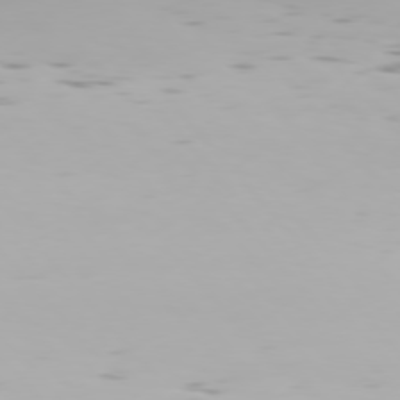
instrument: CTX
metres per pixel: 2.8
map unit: Hpe
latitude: 76.4034
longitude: -134.6301
